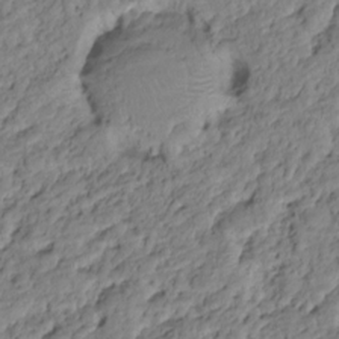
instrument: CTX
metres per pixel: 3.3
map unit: HNhu
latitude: -20.7085
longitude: 85.3698
